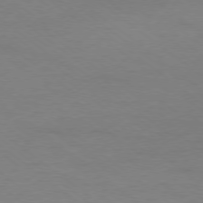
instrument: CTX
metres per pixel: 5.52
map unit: Ap
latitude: -78.7274
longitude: -89.1404
